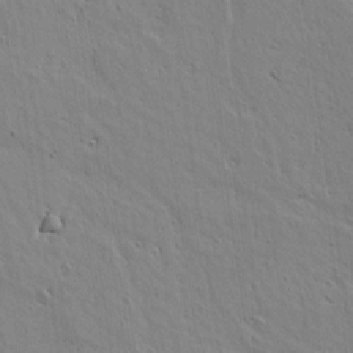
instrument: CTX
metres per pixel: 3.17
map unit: lAvf
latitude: 15.6127
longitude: -125.1214
